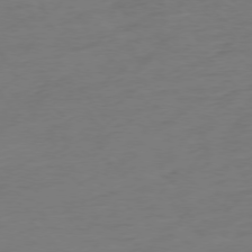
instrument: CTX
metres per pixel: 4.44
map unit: Ap
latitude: -77.3510
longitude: -77.3859
